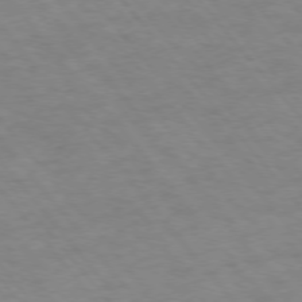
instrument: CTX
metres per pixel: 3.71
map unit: Ap
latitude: -76.6896
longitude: -64.4790
